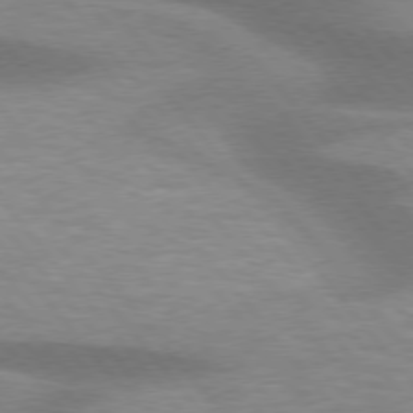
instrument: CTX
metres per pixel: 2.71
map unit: lApd
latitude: 75.8394
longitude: -58.1011
